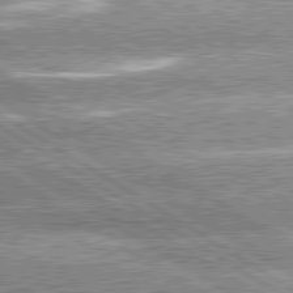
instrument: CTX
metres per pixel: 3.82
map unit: lApd
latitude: 80.4223
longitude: -151.6694
